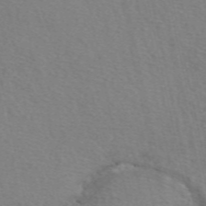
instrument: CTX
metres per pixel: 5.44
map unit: eAb
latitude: 50.4412
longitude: 106.3684
